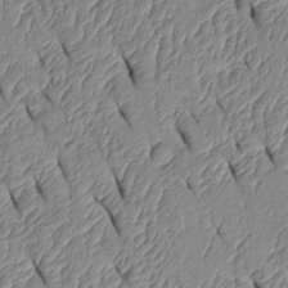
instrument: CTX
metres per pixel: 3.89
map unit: Htu
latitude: 1.6505
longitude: 148.9353
